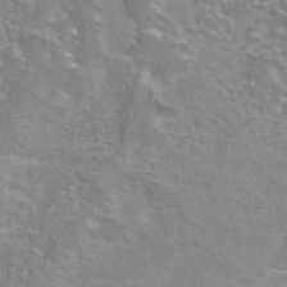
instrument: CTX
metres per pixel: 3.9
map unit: eAb
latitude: 44.9325
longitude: 106.7275
